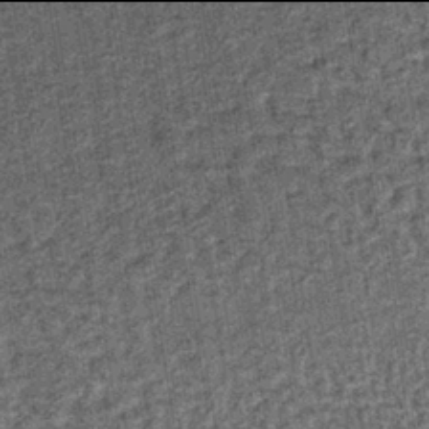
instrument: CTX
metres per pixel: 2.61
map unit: lHb
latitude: -38.0094
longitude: 64.2740
